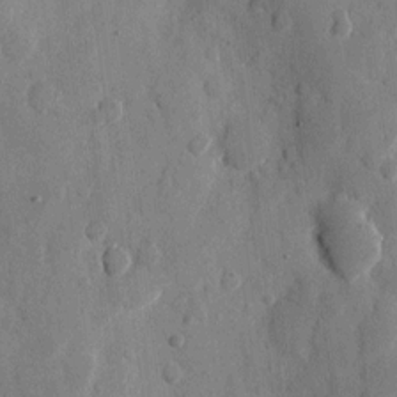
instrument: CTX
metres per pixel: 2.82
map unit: eHh
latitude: 10.0444
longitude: -67.5371
